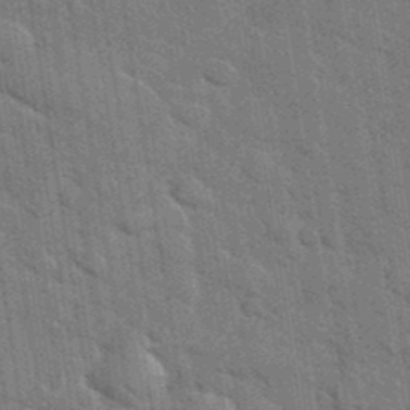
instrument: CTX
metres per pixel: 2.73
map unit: eHh
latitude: 37.1970
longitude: -65.7827
